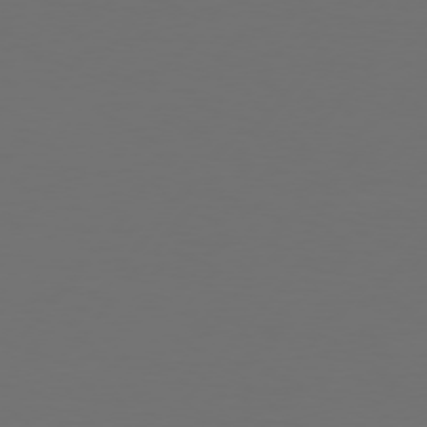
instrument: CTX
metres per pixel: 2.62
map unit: Hpe
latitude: 75.3104
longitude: -129.1781
